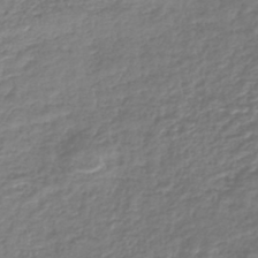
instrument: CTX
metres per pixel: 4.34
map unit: lHb
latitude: -42.7274
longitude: 71.9178
